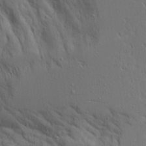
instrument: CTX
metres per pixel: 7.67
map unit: Aa
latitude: 17.8394
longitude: -124.7246
